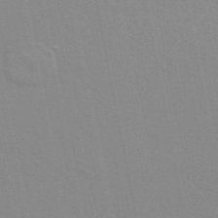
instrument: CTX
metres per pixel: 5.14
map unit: ANa
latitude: 48.6490
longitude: -76.7435
